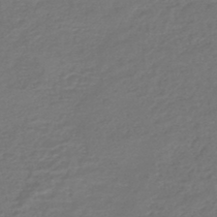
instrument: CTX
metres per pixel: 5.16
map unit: HNhu
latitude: -47.5021
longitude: 96.9164
